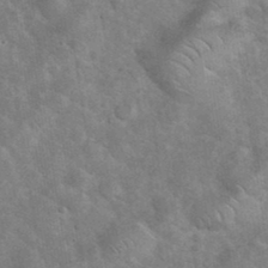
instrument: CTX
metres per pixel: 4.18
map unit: eHh
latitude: 37.0837
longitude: -65.2537
